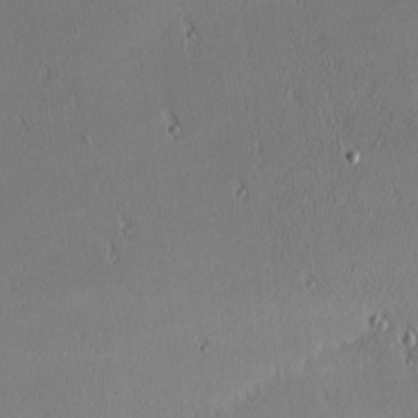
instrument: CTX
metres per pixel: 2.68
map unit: Nhu
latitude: 0.8569
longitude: -78.9703
